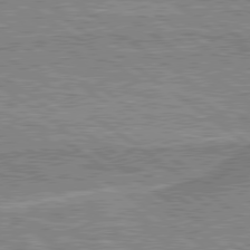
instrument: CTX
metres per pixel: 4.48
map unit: lApd
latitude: 79.5371
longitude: 175.9367
